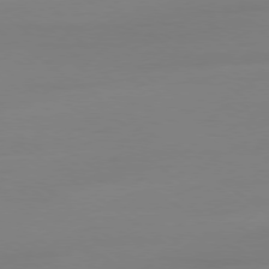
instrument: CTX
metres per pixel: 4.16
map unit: Ap
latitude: -79.2942
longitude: -65.9150
